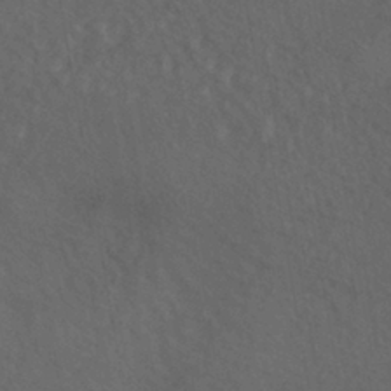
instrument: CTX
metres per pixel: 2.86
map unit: HNhu
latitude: -39.7100
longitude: 97.0676
